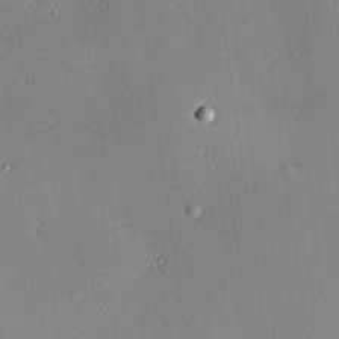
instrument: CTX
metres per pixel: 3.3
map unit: Hve
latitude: 26.2901
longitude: -90.8758
